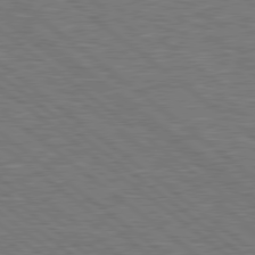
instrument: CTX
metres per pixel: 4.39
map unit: Hpe
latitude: 78.8191
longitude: -170.6301
